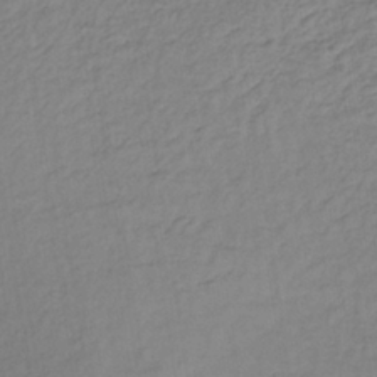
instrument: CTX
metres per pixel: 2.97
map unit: lHb
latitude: -37.1998
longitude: 69.4076
